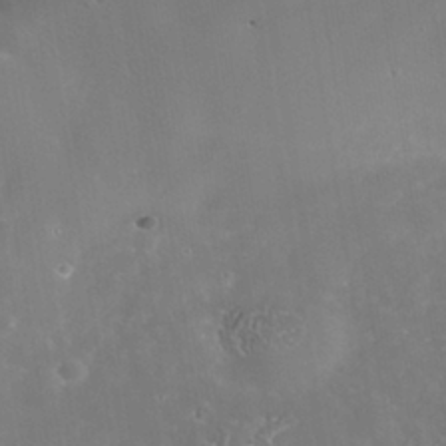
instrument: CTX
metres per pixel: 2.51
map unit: Nhe
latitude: -39.0487
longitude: -117.5560
